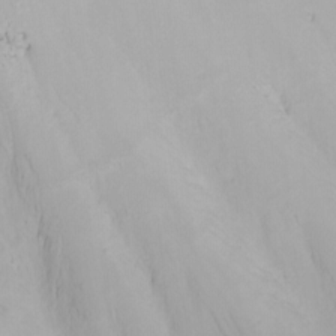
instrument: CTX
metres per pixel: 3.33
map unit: Nhu
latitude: -8.6140
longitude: -67.0269
